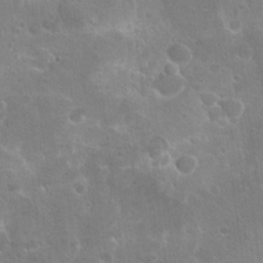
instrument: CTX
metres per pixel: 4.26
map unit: Hto
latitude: 20.6113
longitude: -41.2914
